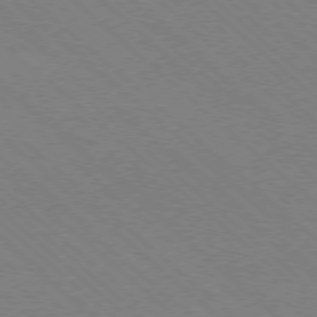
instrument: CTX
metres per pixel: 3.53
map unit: Ap
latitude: -78.3873
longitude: -65.9717
